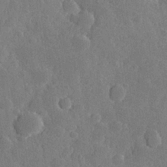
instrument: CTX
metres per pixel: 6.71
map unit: Hve
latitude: 25.3292
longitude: 150.2362
